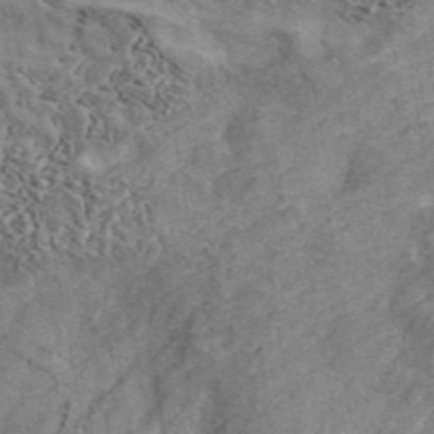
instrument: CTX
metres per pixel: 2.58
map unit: ANa
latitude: 45.7072
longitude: 45.1809
